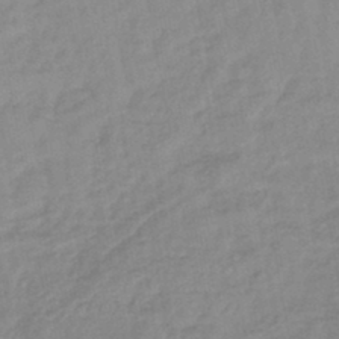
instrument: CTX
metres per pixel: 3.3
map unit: lHb
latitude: -44.0472
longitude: 80.1984
